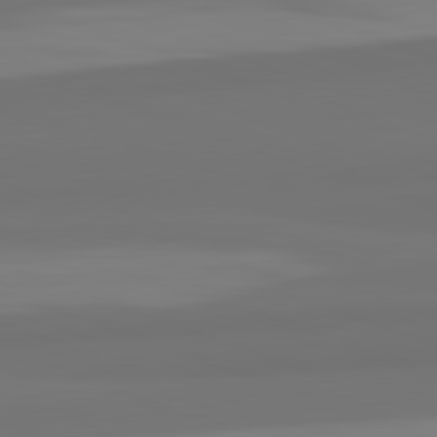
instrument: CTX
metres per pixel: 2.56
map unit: lApd
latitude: 82.5167
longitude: 158.9919
